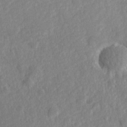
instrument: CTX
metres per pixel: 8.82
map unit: Hve
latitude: 24.7435
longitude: 144.1417
